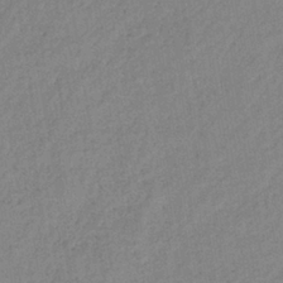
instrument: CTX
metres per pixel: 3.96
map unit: lHb
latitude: -37.2942
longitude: 71.3888
